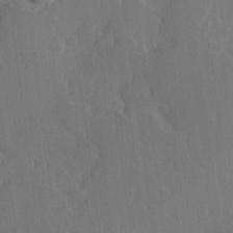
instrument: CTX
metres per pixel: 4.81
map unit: Hve
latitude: 22.7246
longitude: 146.5385
